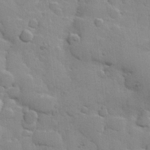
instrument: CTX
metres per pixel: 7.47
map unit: Hve
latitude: 23.6505
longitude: 148.3873
